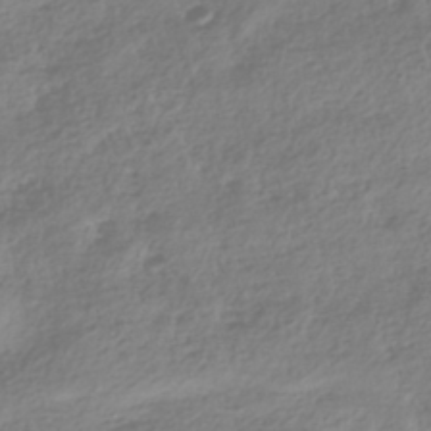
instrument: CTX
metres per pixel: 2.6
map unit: HNhu
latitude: -40.2172
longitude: 104.5384
